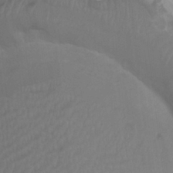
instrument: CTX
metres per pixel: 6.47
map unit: HNhu
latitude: 4.7813
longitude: -2.9513
